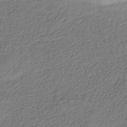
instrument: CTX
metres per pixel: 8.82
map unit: HNhu
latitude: -42.0283
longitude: 98.1984
